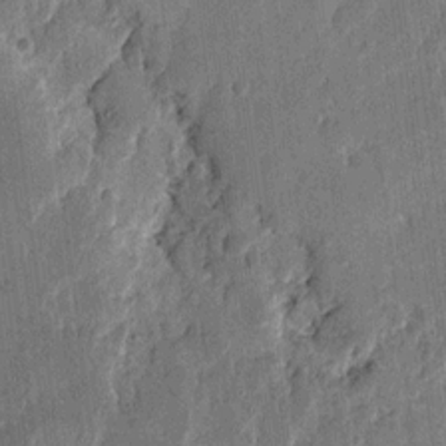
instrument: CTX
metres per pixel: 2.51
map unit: eHh
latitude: 12.7813
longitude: -68.6302
